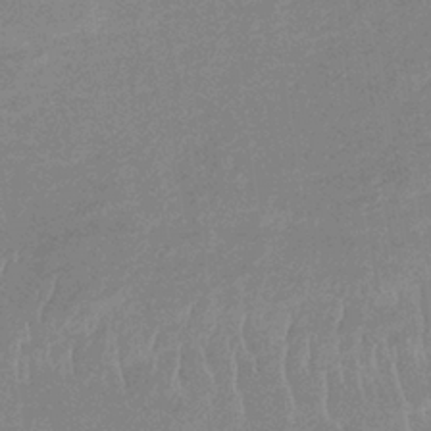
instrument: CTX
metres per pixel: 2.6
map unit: lHb
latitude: -34.2362
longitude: 69.3887
